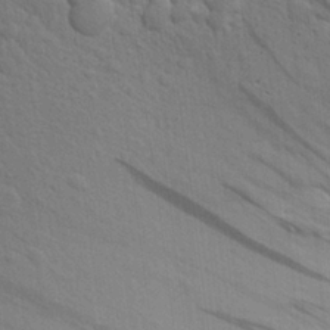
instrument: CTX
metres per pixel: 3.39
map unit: Aa
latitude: 27.4427
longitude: -143.5938
